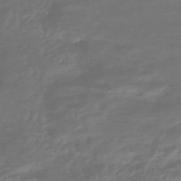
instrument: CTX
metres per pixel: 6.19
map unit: HNhu
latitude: -46.8975
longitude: 90.0094
